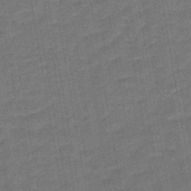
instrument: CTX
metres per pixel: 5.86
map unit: lHb
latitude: -43.1998
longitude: 62.8597
